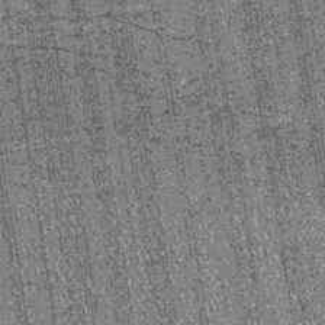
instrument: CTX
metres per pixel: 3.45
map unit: lHb
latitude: -39.7477
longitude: 67.6533
